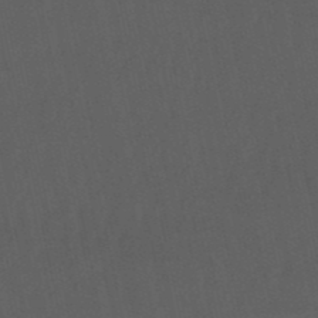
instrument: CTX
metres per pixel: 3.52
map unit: eHb
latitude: -50.7463
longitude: 72.5574
